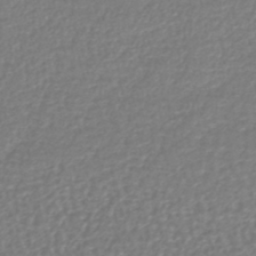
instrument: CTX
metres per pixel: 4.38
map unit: lHb
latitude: -41.9745
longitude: 70.5952
